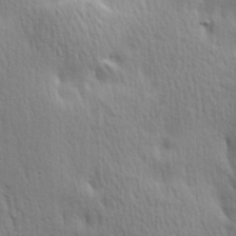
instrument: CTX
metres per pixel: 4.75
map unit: Hve
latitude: 23.4993
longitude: -97.0080
